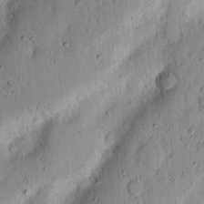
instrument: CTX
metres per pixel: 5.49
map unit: Ht
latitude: 12.8758
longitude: -74.2145
